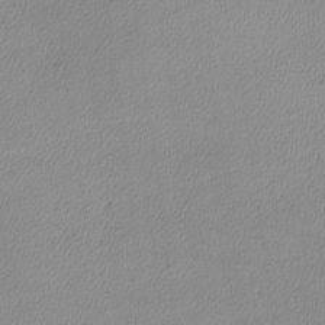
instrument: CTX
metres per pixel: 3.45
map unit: lHvf
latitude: -12.5574
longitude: -101.3482
